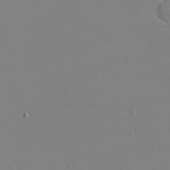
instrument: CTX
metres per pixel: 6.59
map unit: eHh
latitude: -5.5966
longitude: -80.8002
